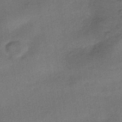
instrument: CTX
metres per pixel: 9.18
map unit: HNhu
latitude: -42.2550
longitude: 90.4251
